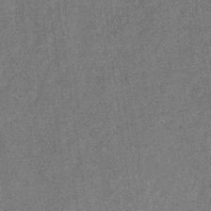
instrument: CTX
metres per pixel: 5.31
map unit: eHb
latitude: -31.8611
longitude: 74.4062
